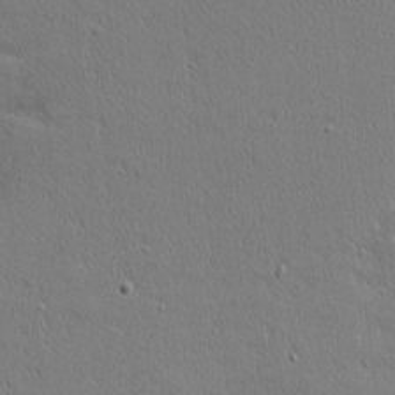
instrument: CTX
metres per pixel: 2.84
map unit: Nhu
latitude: 1.4615
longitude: -77.7449
